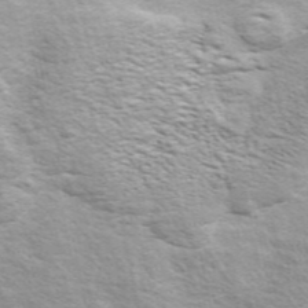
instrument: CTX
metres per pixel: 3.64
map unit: ANa
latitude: 49.6127
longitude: -74.7435
